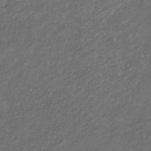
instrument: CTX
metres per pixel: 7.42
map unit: eHb
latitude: -32.6330
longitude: 71.2376
